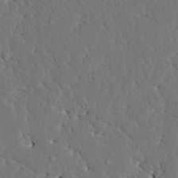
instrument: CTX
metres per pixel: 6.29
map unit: HNhu
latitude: 6.9703
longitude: -5.0080
